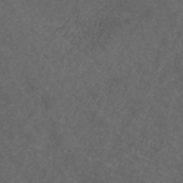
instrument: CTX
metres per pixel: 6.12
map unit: ANa
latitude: 38.9891
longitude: 23.9178
